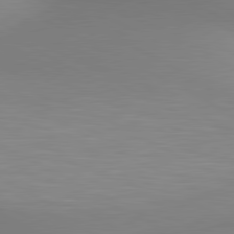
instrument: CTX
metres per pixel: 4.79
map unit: lApd
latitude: 80.5546
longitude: 132.4440
